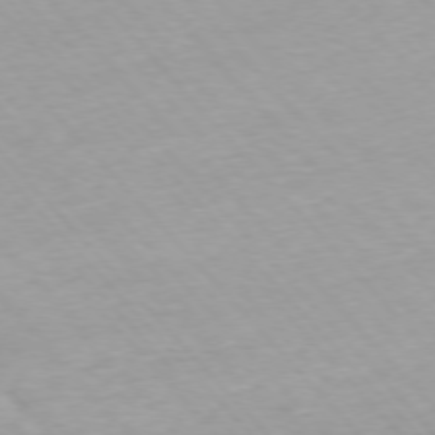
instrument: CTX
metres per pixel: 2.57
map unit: Ap
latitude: -76.3495
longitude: -89.9151
